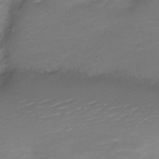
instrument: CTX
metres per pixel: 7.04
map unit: Nve
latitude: -21.2187
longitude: 104.1605
